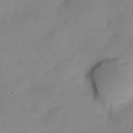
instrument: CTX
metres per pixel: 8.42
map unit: Nve
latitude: -17.9556
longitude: 109.0297
